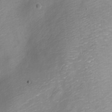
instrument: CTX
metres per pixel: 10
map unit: Nve
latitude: -22.3684
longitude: 106.6519
